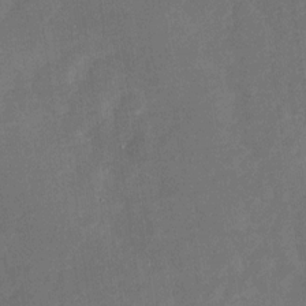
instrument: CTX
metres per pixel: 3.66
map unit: Nhu
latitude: -28.2740
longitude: -76.2900
